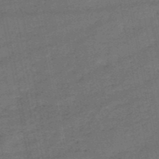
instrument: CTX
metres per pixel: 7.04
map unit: HNb
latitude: -50.8219
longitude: -40.6112
